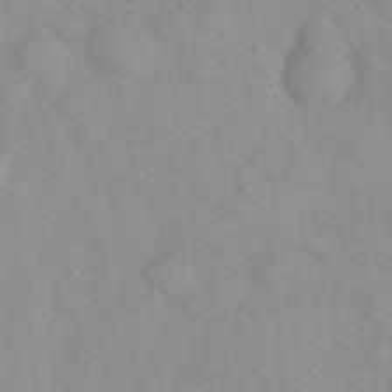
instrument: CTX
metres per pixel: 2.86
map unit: eHh
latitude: 22.6490
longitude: -59.6883
